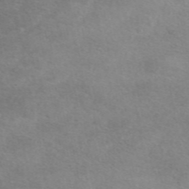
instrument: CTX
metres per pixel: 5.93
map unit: eAb
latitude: 48.4979
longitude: 122.8786
